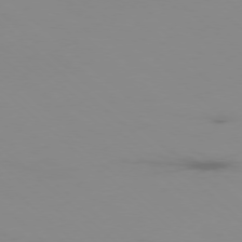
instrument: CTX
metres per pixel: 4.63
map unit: Ap
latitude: -77.3510
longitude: -67.2725
